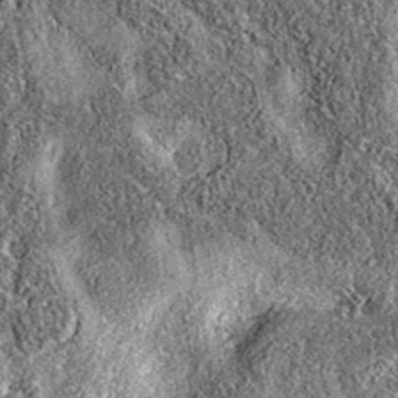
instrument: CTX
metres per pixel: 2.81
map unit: eAb
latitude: 36.0444
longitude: 106.7274
